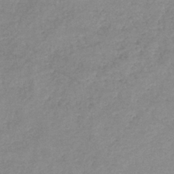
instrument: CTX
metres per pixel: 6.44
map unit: eHb
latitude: -38.2551
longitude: 78.5573
